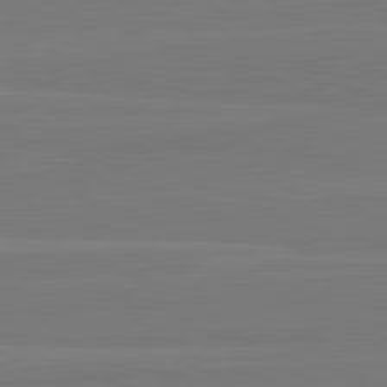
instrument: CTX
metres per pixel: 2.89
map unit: lApd
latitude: 82.2333
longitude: 165.1998
